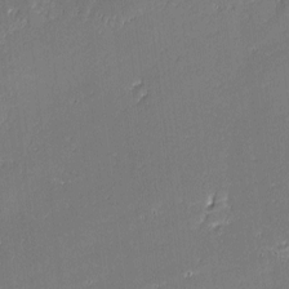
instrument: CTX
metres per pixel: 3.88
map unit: lAvf
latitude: -0.9731
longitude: -108.6679
